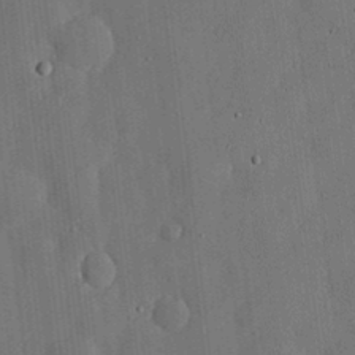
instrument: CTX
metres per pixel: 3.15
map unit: lHvf
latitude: 19.1025
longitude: -112.9514
